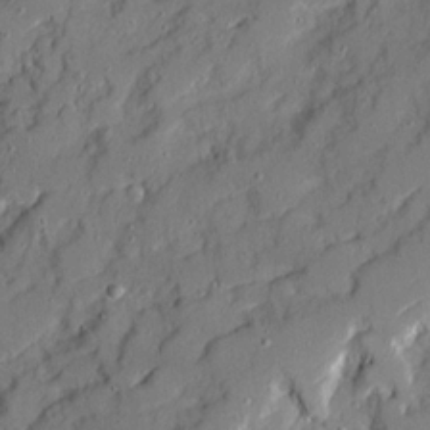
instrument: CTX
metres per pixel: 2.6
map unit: Ave
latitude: 21.1214
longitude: -129.1781
